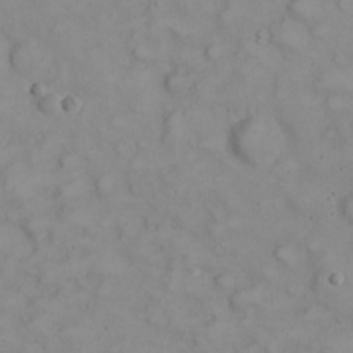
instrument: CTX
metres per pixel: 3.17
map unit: eHh
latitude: 23.0647
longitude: -60.4790
